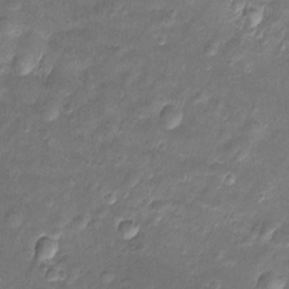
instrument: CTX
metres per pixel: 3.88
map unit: Htu
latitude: -5.3131
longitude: 157.8044
